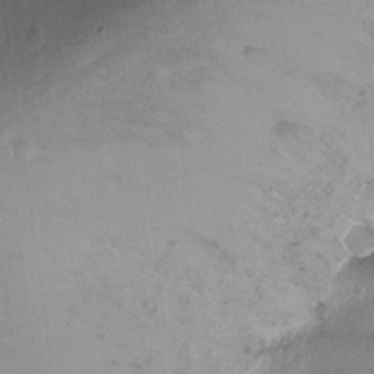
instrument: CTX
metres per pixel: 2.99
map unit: Ht
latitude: -2.5006
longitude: -29.8394
